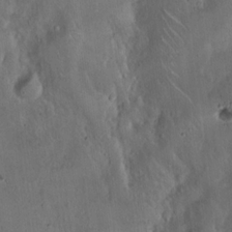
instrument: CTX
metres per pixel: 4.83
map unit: Hto
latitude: 17.1403
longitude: -59.5938
